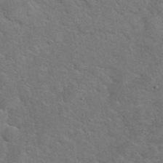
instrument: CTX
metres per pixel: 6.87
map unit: eHh
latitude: 37.8961
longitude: -65.7072
